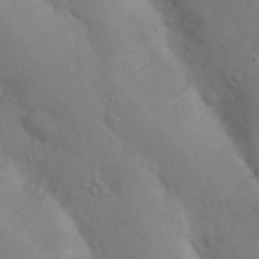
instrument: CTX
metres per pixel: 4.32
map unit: Nhu
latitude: 15.2726
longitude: -29.7449
